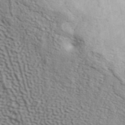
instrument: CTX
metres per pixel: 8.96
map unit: ANa
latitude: 41.9150
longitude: 50.0661
